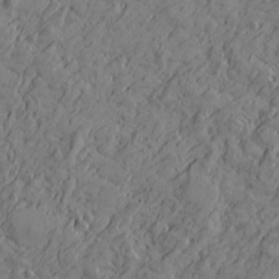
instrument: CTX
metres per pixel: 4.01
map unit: Htu
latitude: -3.9745
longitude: -176.7246
